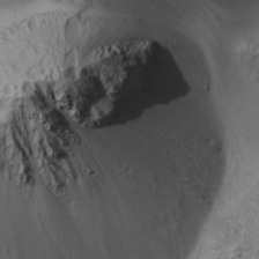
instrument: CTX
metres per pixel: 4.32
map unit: Nhu
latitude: -4.8219
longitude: -86.1767
